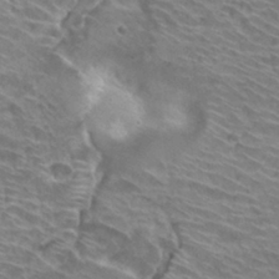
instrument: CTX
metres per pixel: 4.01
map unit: Hto
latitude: 30.8947
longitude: -42.2712
